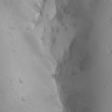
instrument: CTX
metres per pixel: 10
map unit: Aa
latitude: 26.8569
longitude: -128.5168
